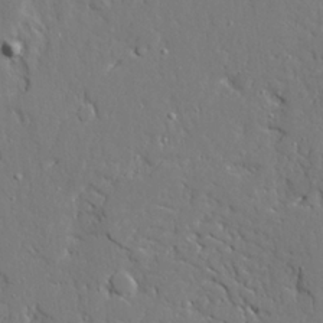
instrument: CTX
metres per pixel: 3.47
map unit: Ave
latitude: 22.9892
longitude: -129.5371
